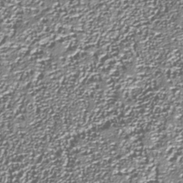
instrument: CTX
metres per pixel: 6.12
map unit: Nhu
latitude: -38.3495
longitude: -83.2159
